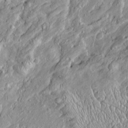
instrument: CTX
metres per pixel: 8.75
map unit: Htu
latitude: -5.4265
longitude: 157.1809
